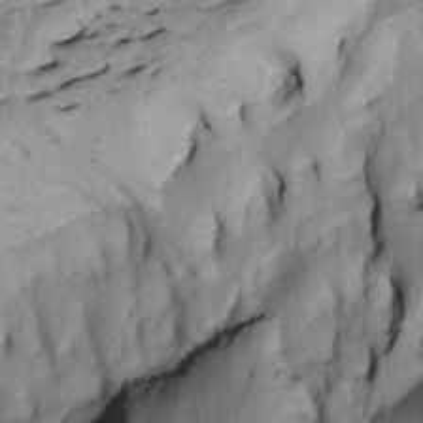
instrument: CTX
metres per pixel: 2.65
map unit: Htu
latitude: -6.8219
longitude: 152.7085
